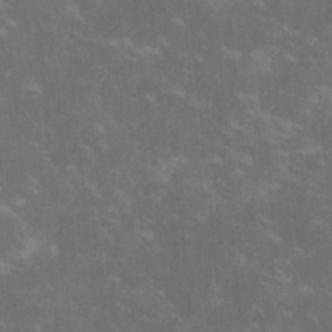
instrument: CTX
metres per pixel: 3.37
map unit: lHvf
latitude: -14.3307
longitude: -101.5371
